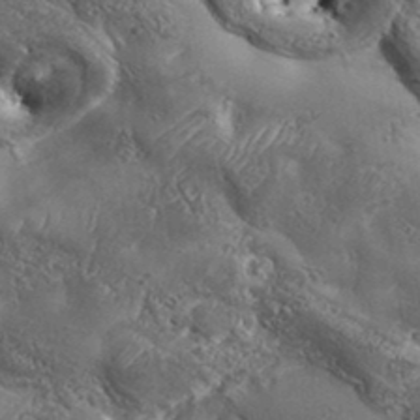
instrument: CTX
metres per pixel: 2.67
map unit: Aa
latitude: 34.0633
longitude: -134.7057
